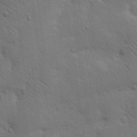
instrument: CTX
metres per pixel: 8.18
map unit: Nhu
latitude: 18.3278
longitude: -75.0458
